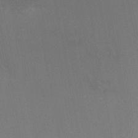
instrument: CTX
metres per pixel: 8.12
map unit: HNhu
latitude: 6.3845
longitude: 4.6896
